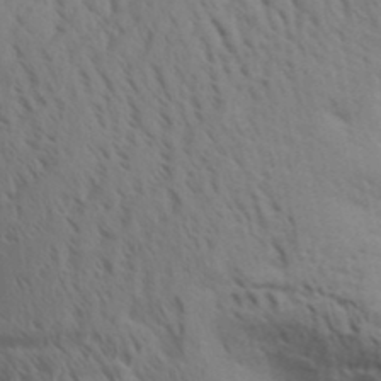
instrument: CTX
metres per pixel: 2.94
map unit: Aa
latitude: 31.2915
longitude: -140.1388
